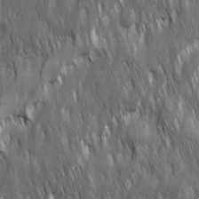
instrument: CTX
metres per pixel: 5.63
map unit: Ave
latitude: 15.6694
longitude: -135.1403
